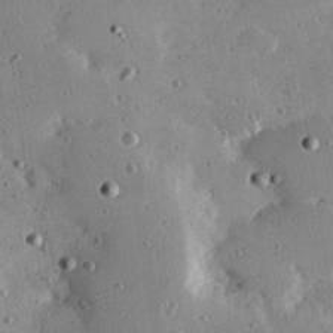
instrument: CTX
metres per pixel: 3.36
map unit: Hve
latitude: 25.9150
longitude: -93.4237
